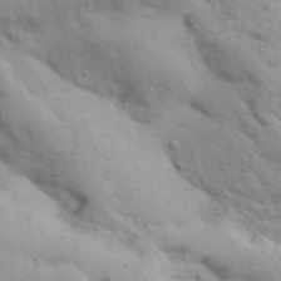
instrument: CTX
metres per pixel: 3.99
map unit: Aa
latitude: 31.5371
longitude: -146.8191
